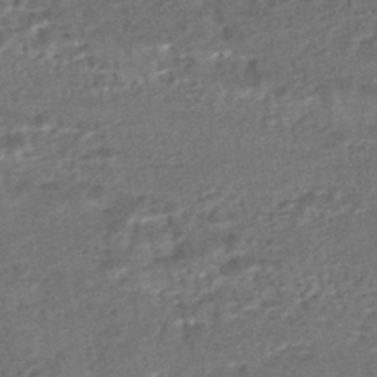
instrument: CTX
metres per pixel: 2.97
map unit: HNhu
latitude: -47.7477
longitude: 102.0661
